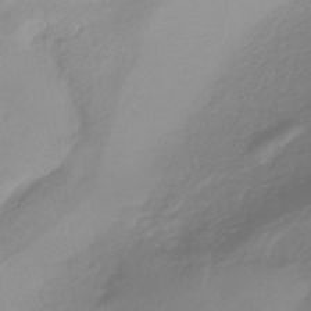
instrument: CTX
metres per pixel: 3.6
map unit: lHb
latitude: -41.3509
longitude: 68.0850
